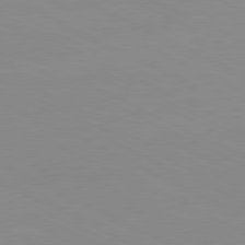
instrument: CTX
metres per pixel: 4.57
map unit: Ap
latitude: -80.9731
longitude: -94.2523
